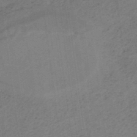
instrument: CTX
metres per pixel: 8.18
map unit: eHh
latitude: -43.2942
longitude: -32.8758
